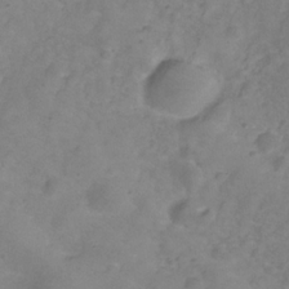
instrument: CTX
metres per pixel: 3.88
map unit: Hve
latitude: -31.1809
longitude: 95.3887
